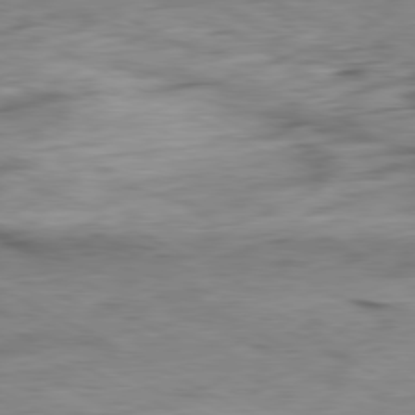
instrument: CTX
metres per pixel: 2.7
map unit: Ap
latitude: -80.6897
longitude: -72.9136
